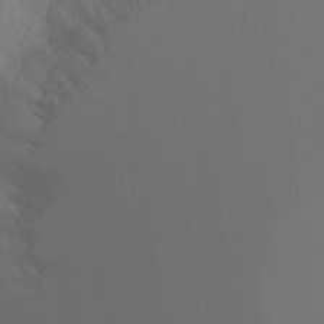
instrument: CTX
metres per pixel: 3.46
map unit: Ht
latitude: -7.5777
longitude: -30.6869
